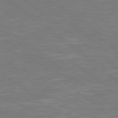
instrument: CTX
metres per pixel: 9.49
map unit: Hpe
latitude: 78.7435
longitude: -126.2523
